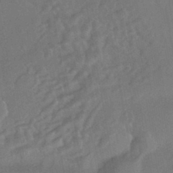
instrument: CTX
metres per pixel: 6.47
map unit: HNhu
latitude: -43.5021
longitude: 92.0472
